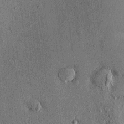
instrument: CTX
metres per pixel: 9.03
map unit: eHh
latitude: 0.2711
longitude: 15.2565
